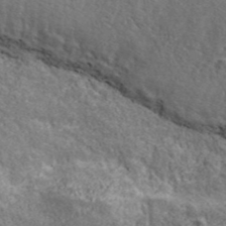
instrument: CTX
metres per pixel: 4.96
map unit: eHh
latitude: 43.7072
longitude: -89.0081
